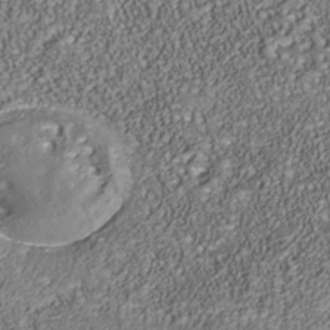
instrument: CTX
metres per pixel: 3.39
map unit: Nhu
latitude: -39.2187
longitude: -85.3293
